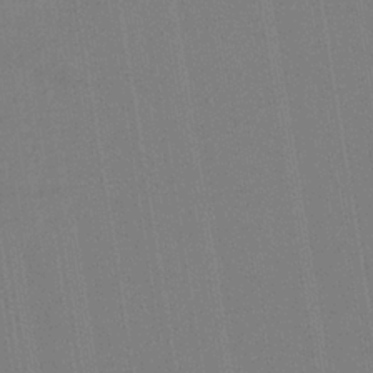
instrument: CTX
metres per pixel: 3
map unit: HNb
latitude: -33.2943
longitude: 54.5952
